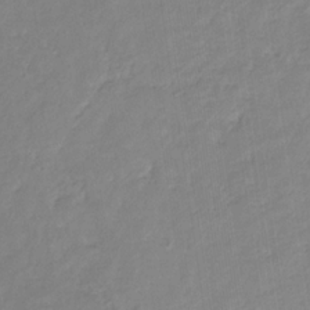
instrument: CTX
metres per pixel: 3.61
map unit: eHb
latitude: -29.9367
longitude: 67.0486
